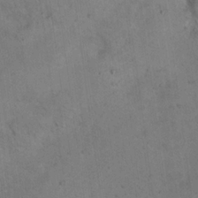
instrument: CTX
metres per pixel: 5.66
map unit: eHh
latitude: 21.6883
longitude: -60.4601
